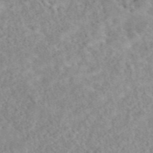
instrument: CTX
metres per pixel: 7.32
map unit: eAb
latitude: 44.5923
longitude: 115.9367
